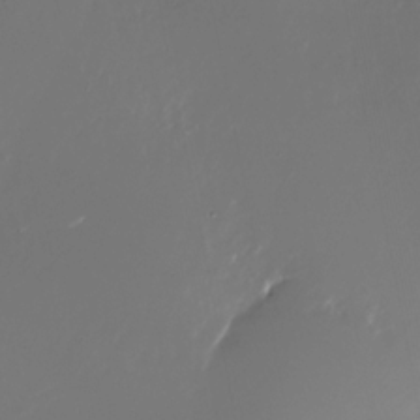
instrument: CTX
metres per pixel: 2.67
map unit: Nhu
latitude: -27.0297
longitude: -73.1593
